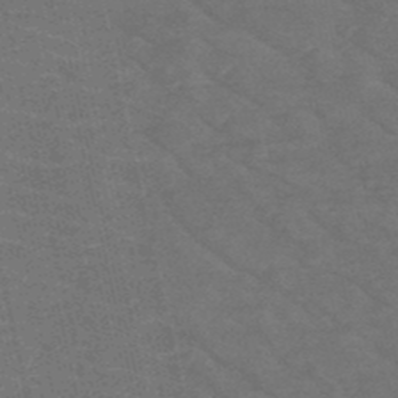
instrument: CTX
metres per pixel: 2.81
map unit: HNb
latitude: -50.1795
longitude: -47.6505
